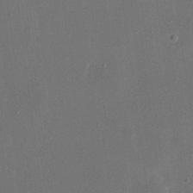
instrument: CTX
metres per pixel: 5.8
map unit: eHh
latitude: 19.0458
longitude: -68.8758
